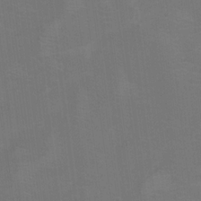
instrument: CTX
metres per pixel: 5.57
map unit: Nhu
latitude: -8.1606
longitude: -84.9892
